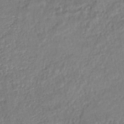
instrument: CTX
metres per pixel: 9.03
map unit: HNhu
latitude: -47.1620
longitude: 102.3873
